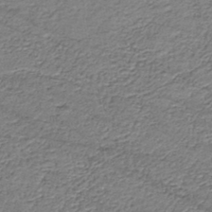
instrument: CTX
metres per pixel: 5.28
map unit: HNhu
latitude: -44.3684
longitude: 105.8611
